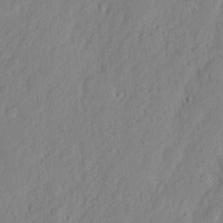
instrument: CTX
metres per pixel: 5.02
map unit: eHh
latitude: 2.8569
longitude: -77.5938
